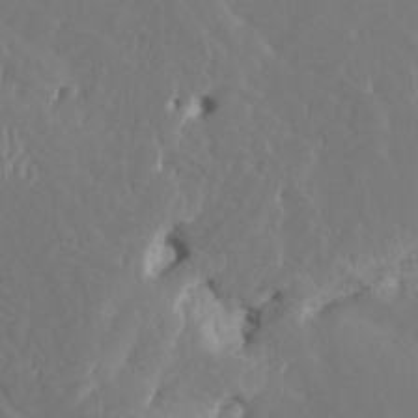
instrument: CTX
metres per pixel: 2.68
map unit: HNhu
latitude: 6.7813
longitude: -6.3845
